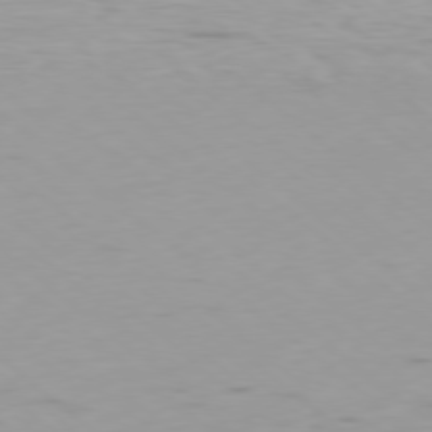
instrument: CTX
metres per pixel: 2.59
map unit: Ap
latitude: -78.4818
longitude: -63.9528
